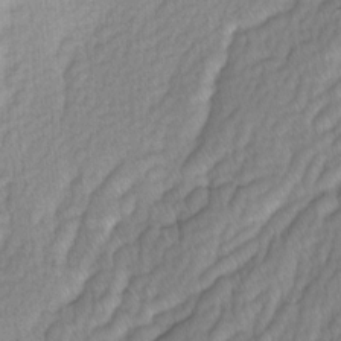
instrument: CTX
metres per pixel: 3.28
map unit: Ave
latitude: -1.1620
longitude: -113.5938
